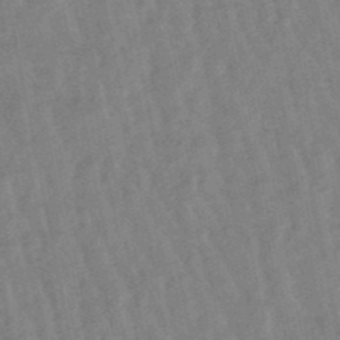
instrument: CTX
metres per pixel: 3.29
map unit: lHb
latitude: -48.6708
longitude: 78.1794
